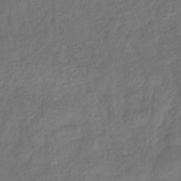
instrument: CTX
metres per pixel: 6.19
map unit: eHb
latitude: -33.9367
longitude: 76.7841
